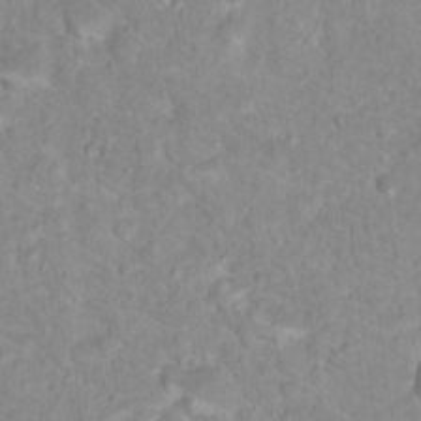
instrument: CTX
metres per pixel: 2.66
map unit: Nhu
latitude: 16.9325
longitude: -31.8017
